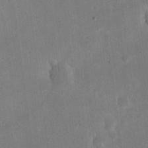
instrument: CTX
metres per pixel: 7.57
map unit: eHh
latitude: 20.0444
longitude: -69.8961
